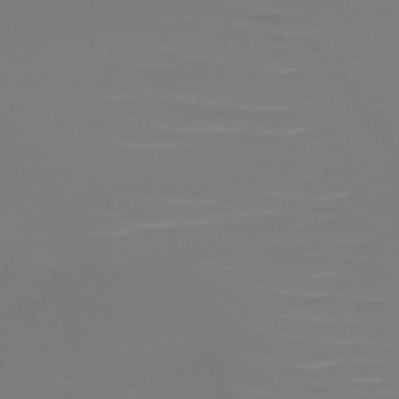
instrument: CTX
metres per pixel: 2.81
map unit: HNb
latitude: -46.4440
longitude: -44.0255
